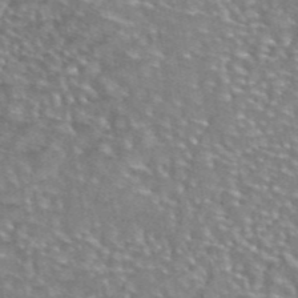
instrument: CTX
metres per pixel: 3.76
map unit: eAb
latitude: 44.5734
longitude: 104.3873
